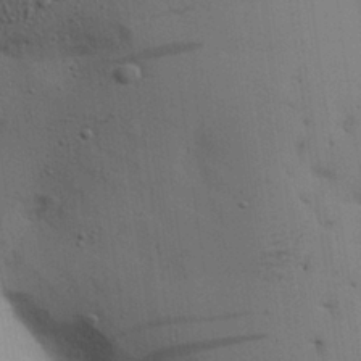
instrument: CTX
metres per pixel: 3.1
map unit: Aa
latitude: 26.9703
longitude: -129.9717
